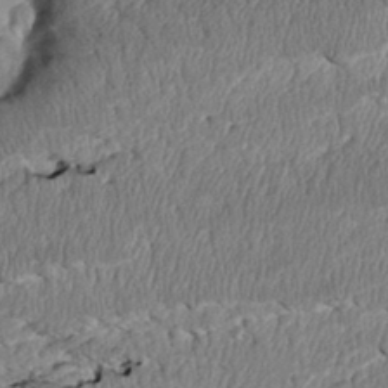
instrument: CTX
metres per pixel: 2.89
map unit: Htu
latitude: 3.0647
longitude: 149.8990
